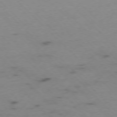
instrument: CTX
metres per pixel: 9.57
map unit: Ap
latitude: -77.8800
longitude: -61.5371
